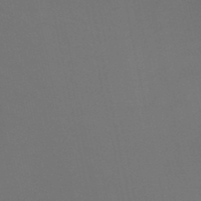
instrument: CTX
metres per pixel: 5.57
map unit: HNb
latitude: -50.4818
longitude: -43.9906
